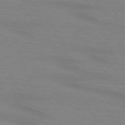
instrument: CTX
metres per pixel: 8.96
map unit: lApd
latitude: 72.1389
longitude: -56.5356
